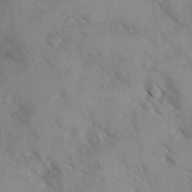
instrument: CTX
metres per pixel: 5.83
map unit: Ave
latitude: -0.3873
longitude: -111.3293
